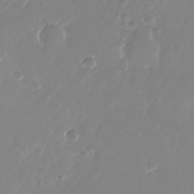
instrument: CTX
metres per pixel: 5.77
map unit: Nhu
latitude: -26.4251
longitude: -72.1200
